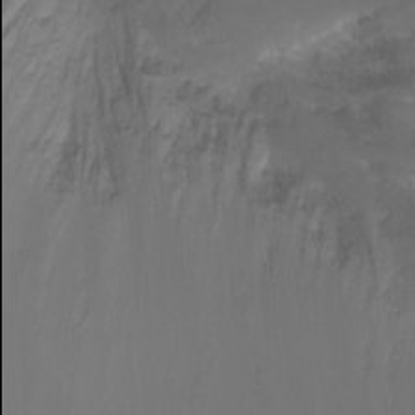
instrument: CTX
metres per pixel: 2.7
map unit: Htu
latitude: -0.5763
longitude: -77.9906
